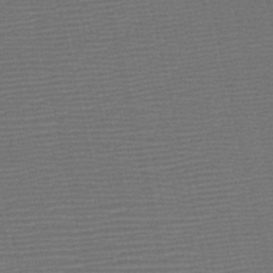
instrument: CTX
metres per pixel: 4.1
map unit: HNb
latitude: -47.5210
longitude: -41.4993
